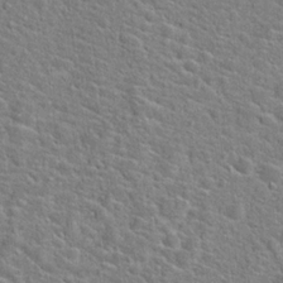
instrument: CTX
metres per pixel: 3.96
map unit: Hto
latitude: 21.6505
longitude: -44.6679
